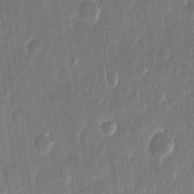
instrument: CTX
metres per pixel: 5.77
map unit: eHh
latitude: 11.4238
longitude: -70.6112
